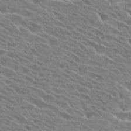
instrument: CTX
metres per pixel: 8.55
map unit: Hto
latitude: 25.8205
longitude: -41.7260
